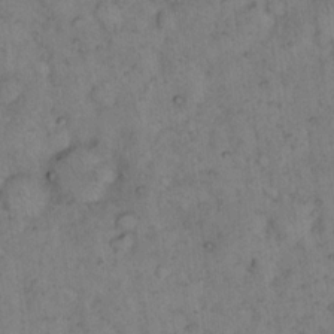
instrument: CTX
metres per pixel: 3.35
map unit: eHh
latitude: 15.5749
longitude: -64.2900
